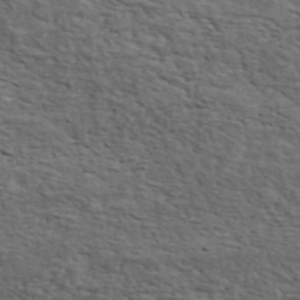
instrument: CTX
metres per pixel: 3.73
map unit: ANa
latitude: 47.9906
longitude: -82.0822
